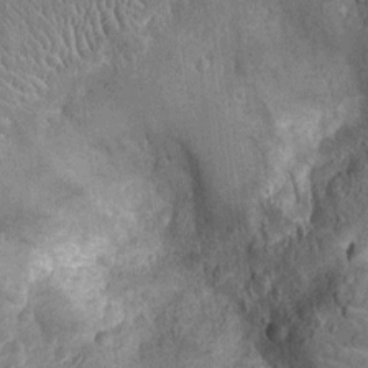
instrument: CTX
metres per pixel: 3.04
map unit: Nhu
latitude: -13.9178
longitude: -23.6127
